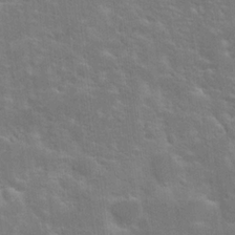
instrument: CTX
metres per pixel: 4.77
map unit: Hto
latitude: 20.7435
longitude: -39.8961
